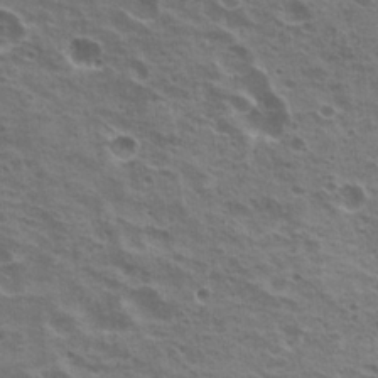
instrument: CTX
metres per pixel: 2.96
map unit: Hto
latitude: 20.4223
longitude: -31.8395
